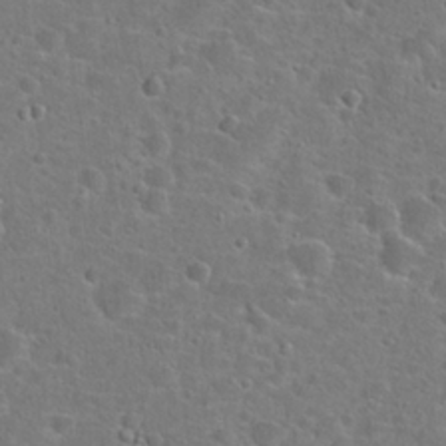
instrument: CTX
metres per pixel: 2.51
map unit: Hto
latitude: 23.4804
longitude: -46.7436
